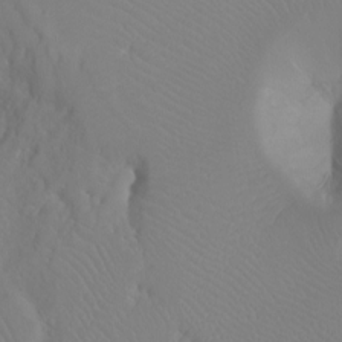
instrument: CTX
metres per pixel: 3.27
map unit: Ht
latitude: -3.5399
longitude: -26.3656
